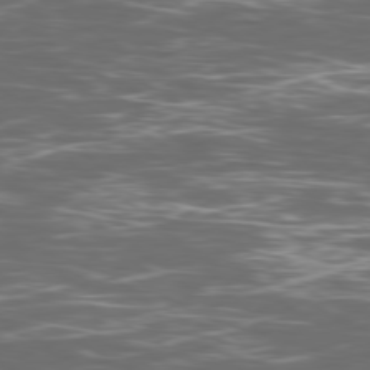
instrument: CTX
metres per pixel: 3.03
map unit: Ap
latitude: -79.7288
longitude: -71.9528
